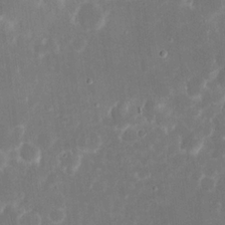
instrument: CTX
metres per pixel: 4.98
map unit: eHh
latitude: 19.5938
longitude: -70.2522
